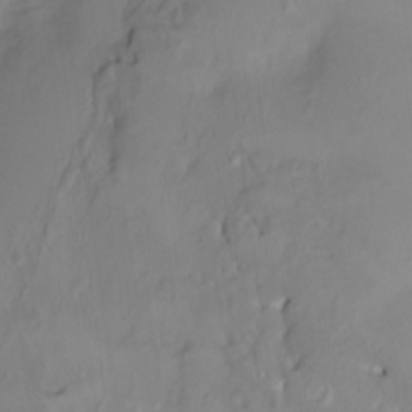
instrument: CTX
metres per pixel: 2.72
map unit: HNhu
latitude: 3.9717
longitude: 7.5210
